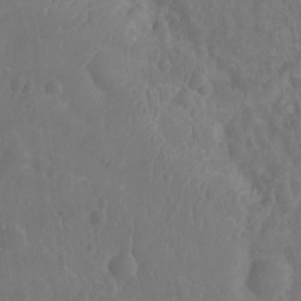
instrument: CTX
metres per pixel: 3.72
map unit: Nhu
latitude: -10.5763
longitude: -21.4994
